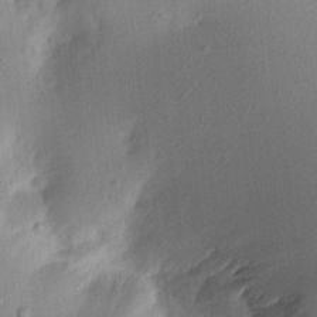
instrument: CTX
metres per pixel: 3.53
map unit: Aa
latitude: 20.5546
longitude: -146.7625
